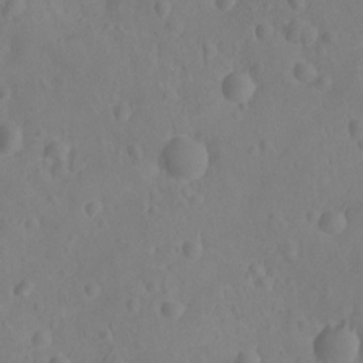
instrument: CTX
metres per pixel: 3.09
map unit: Ht
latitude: -10.1039
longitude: -23.1403
